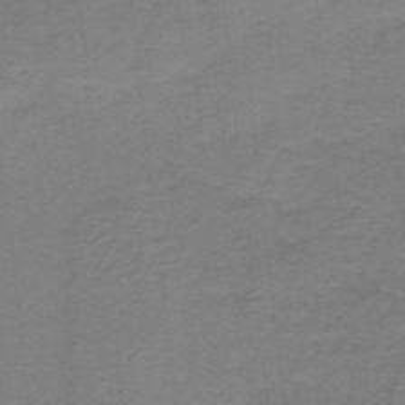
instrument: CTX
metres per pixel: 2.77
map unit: lHb
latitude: -40.7463
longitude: 54.2551
